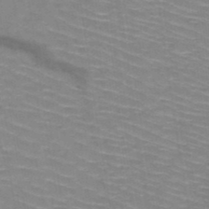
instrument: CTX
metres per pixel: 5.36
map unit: HNb
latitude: -47.6910
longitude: -45.0458
